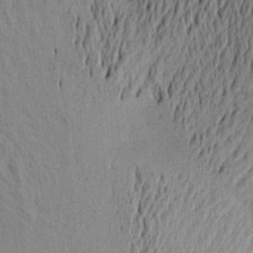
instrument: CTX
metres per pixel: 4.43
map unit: Aa
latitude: 19.9906
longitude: -144.0633
